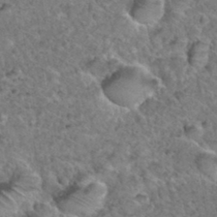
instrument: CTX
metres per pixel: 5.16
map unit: Hto
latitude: 35.6127
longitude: -48.1767
